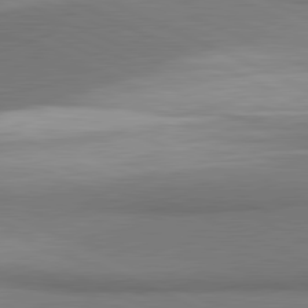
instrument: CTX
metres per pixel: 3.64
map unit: lApd
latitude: 81.4426
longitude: 161.4832
